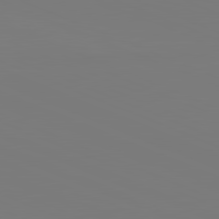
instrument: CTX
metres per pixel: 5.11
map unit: lApd
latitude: 82.0444
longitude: 147.2565
